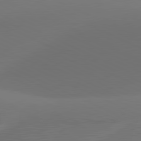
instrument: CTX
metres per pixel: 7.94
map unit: lApd
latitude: 81.1970
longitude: 128.3684
